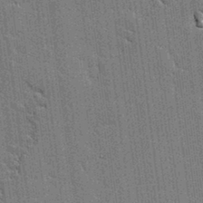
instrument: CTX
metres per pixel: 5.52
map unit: lAvf
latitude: -0.4818
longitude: -107.6505
